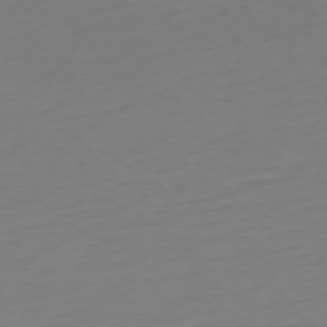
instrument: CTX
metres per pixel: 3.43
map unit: Ap
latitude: -76.4251
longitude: -63.8206
